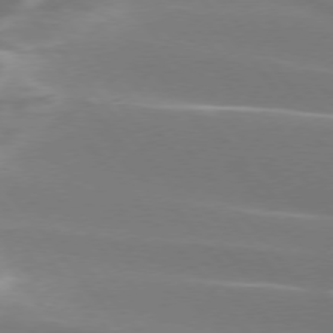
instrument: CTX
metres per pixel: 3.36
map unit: lApd
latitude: 75.3671
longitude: -62.9325
